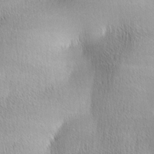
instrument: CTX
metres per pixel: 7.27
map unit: lAa
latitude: -4.6140
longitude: -121.3293
